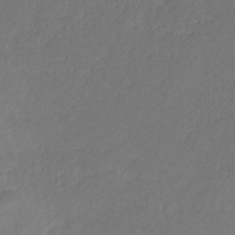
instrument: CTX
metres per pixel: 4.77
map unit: HNb
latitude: -31.1809
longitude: 62.7085
